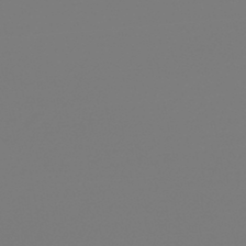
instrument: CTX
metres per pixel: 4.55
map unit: lHb
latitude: -46.3117
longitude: 74.5952
